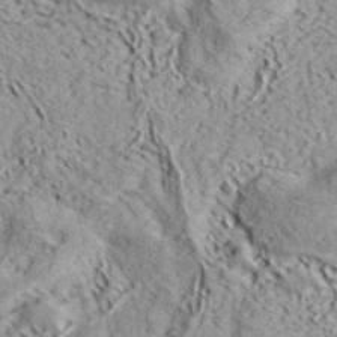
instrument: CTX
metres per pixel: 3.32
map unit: eHh
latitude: 37.5182
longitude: -80.0444
